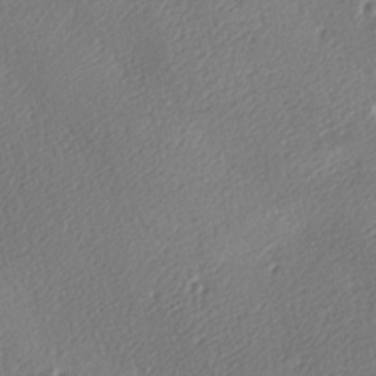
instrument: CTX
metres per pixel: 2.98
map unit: lAa
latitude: -9.6155
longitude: -127.7828
